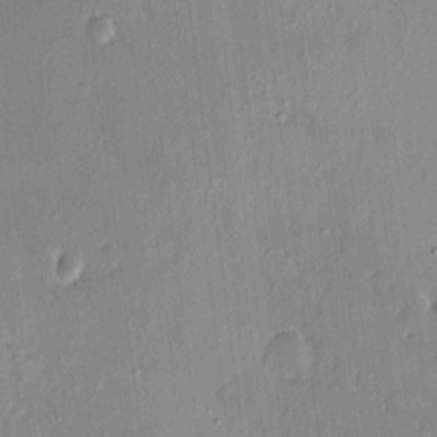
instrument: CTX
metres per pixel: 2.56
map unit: HNhu
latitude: 7.3482
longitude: 4.7274
